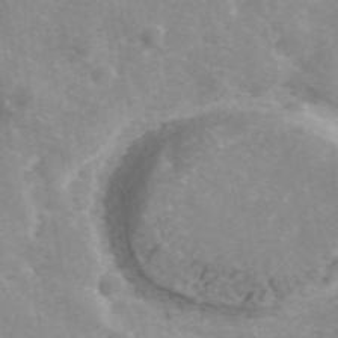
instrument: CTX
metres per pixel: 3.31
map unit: ANa
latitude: 41.6882
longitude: 34.3306
